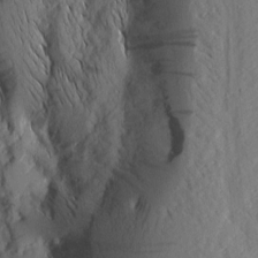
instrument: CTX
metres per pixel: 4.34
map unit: Nhu
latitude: -4.6707
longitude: -150.4412
